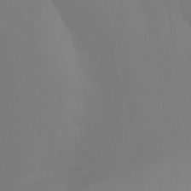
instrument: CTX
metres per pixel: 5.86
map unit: Ht
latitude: -16.7086
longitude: -47.2348
